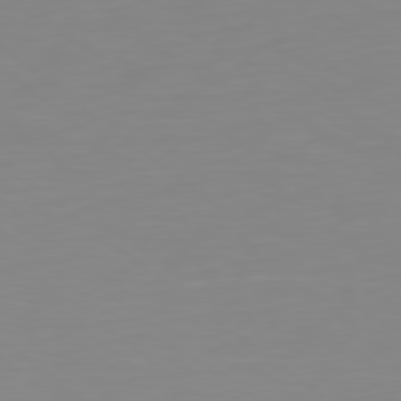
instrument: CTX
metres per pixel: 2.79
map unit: Hpe
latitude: 78.8002
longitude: -141.9150
